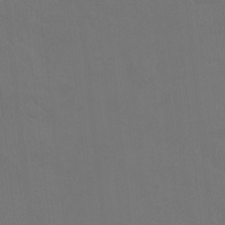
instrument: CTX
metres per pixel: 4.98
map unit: HNhu
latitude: 6.5735
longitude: 4.2172
